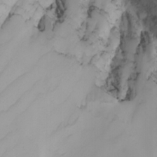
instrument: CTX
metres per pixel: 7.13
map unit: Nhu
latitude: -4.4251
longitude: -90.5735
